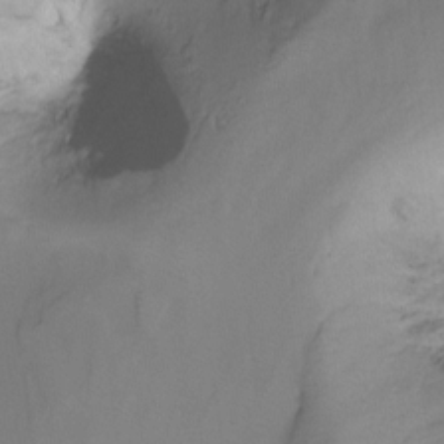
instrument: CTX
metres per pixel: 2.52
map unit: Ht
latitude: -13.0487
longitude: -45.4615
